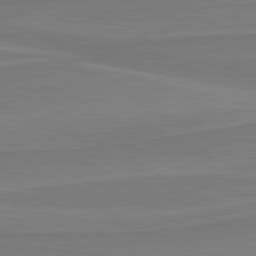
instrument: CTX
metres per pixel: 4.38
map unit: lApd
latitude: 81.4237
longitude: 170.3306
